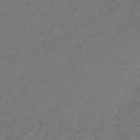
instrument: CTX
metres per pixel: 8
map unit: lHb
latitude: -42.8785
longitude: 69.8611
